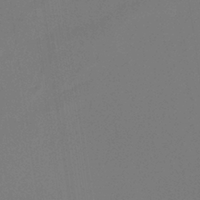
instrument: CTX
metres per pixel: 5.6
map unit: HNb
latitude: -37.1620
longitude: 54.5574
